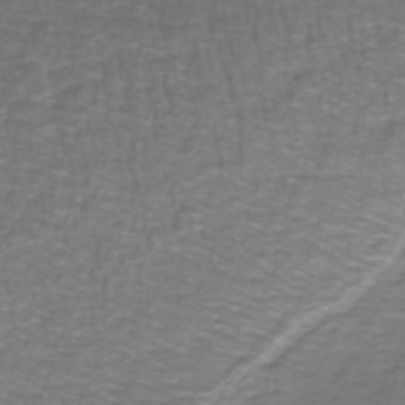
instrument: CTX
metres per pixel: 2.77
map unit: lHb
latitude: -42.7652
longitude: 55.5399
